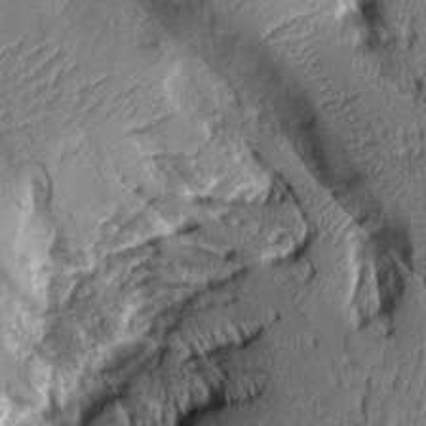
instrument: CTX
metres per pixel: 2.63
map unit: Aa
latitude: 9.1214
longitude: -128.8380
